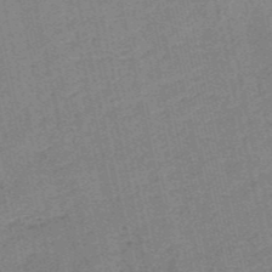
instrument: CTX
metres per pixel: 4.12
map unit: HNb
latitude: -52.8785
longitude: -42.6680
